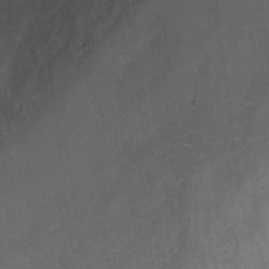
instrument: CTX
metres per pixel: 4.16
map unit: Ht
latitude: 0.3845
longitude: -36.8947
